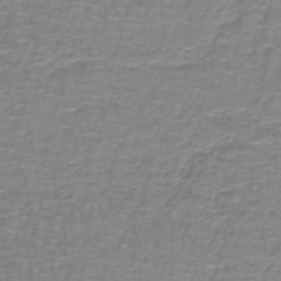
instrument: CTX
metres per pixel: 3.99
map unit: lHb
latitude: -41.3321
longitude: 56.9353
